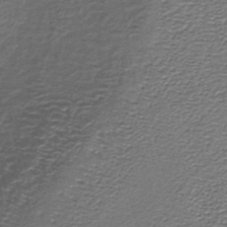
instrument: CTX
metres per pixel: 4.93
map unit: lHb
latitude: -34.9542
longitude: 60.8219
